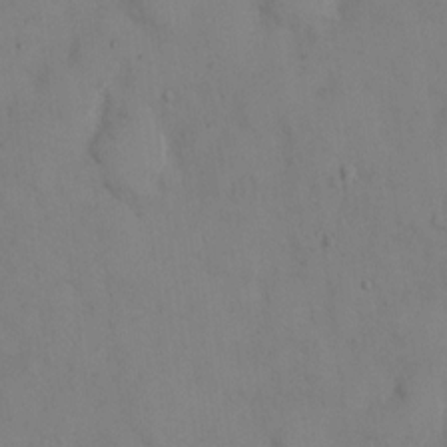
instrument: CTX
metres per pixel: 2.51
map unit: eHh
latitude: 12.8380
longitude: -61.6883
